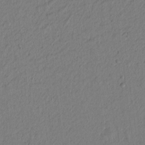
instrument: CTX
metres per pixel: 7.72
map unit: lAvf
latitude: 8.6869
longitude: 166.4818
